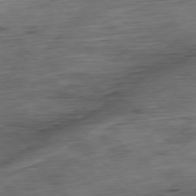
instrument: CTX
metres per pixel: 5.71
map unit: Hpe
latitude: -77.7100
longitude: 12.6519
